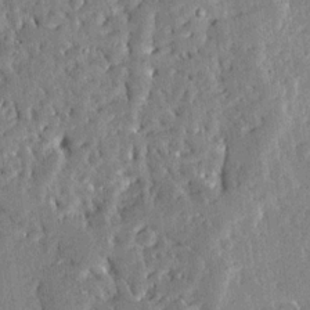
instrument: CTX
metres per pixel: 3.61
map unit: Ave
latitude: 13.0837
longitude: -137.3104
